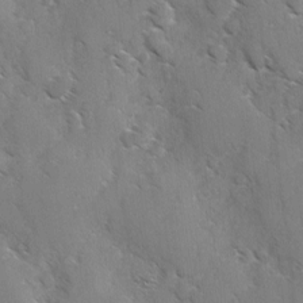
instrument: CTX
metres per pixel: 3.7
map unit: Ave
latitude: -0.3118
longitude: -111.8206
